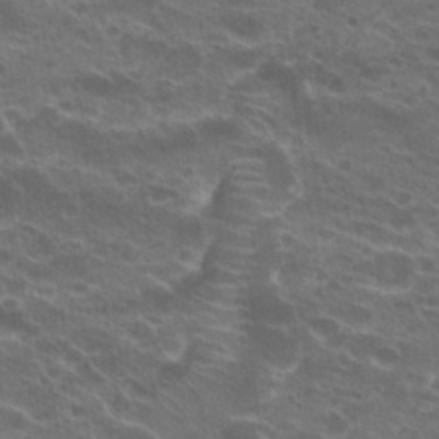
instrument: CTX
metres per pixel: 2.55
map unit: Hto
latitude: 22.4412
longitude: -40.7813
